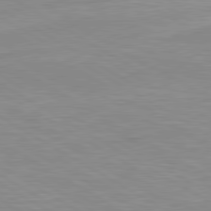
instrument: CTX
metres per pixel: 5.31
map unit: lApd
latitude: 80.1578
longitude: 171.8989
